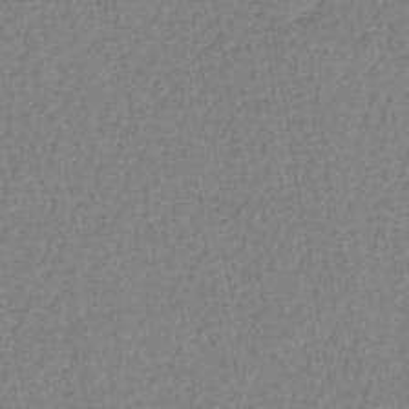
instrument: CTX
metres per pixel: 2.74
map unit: lHb
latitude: -41.3698
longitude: 60.9353
